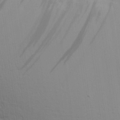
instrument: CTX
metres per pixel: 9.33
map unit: Aa
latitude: 28.4790
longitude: -139.2348
